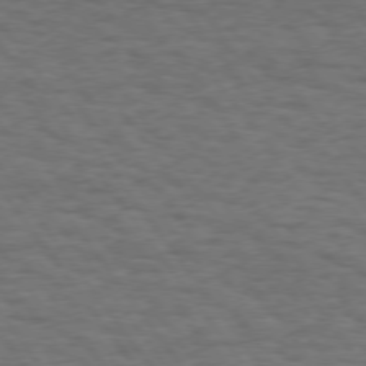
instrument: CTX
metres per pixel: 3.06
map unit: Hpe
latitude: 74.4223
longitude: -152.4412
